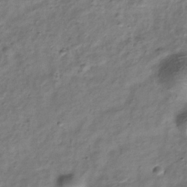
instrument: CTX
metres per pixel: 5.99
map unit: Hve
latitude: -33.3132
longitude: 89.1431
